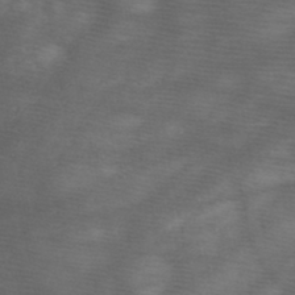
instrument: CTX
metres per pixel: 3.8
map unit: HNb
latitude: -48.1417
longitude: -40.8757
